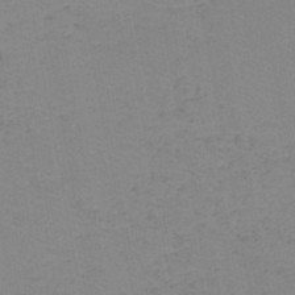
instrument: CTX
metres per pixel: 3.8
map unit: lHb
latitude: -44.2362
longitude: 53.5021
